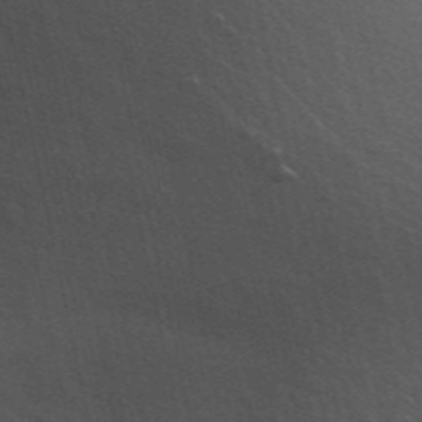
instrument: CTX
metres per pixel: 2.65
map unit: ANa
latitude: 48.5924
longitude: -77.2159
